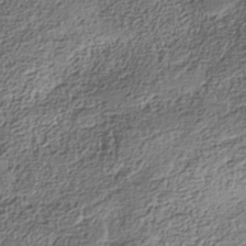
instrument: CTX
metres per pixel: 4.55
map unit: Nhe
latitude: -38.4440
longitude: -147.3293
